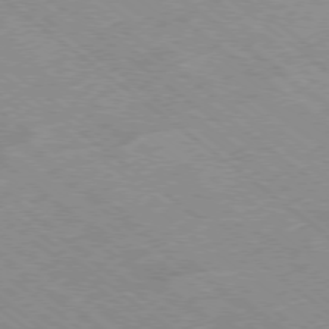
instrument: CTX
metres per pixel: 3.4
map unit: Hpe
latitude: -78.3684
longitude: -22.9703
